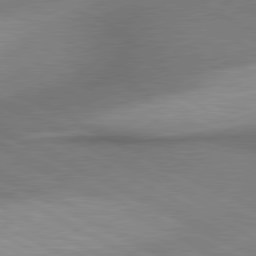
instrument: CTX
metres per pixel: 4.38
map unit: lApd
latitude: 80.7057
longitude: 162.2172
